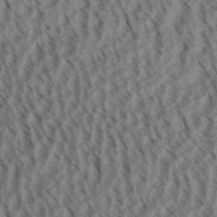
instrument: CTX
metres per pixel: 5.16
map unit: Aa
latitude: 31.2537
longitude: -138.4979
